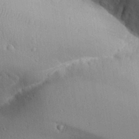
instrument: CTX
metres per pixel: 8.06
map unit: Aa
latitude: 27.1214
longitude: -129.5371
